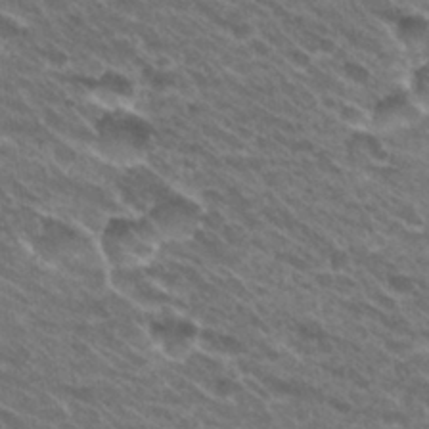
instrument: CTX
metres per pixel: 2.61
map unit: Hto
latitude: 30.9136
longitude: -43.0836
